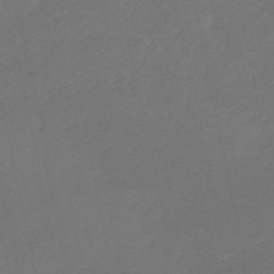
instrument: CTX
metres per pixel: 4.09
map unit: lHb
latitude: -50.6518
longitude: 81.2754
